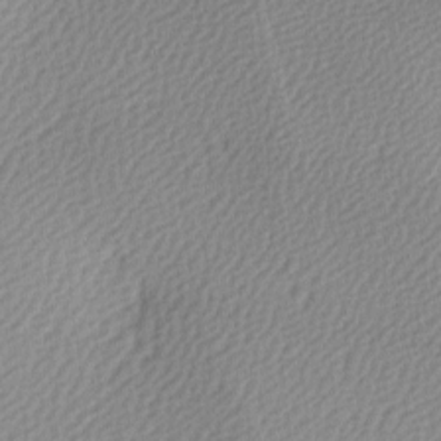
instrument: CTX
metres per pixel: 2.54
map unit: lAa
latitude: -4.9730
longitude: -121.2537
